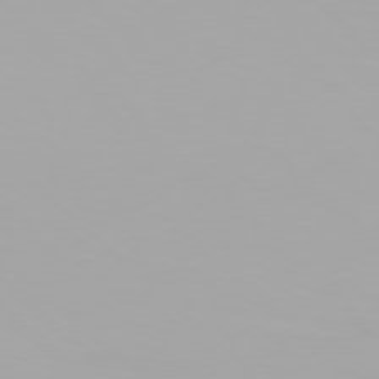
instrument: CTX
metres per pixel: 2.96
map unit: Hpe
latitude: 77.2537
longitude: -137.6694
